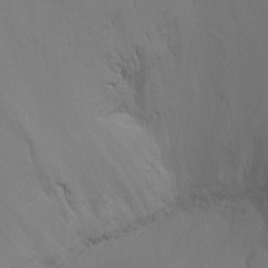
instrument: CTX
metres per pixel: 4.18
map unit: Ht
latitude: -8.4440
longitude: -32.4223
